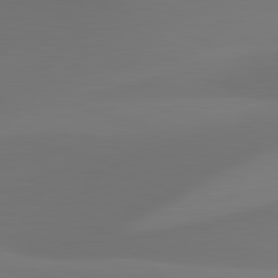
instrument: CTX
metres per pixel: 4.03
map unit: lApd
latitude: 81.7072
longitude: 128.1795
